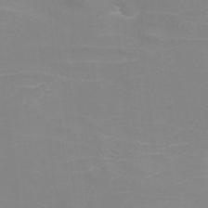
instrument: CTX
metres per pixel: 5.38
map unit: eHh
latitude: -4.1228
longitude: -75.4804
